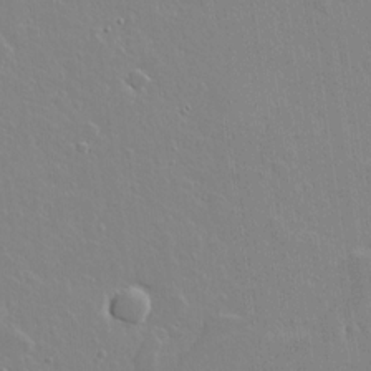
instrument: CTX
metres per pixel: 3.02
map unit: lAvf
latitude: 16.0255
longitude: -128.4979
